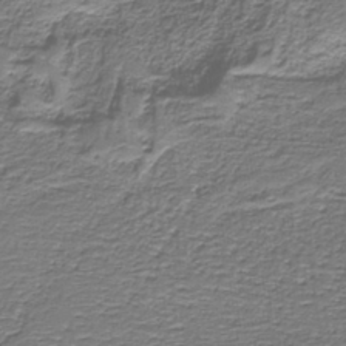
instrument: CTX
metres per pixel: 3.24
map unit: eAb
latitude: -38.6141
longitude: 53.1431
